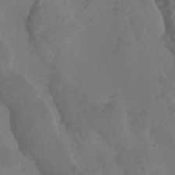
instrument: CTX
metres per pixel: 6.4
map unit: Htu
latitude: 3.3481
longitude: -20.0822
